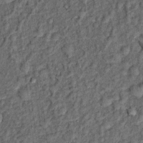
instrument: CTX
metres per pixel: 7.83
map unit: Hto
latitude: 14.1389
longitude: -34.3845
